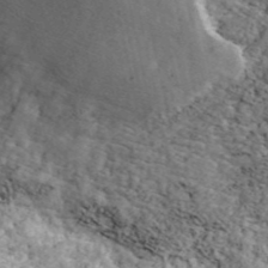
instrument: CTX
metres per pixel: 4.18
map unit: ANa
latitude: 44.2711
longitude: 46.4629
